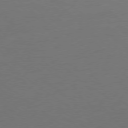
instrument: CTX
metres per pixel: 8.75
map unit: Ap
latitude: -79.1809
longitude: -54.0822
